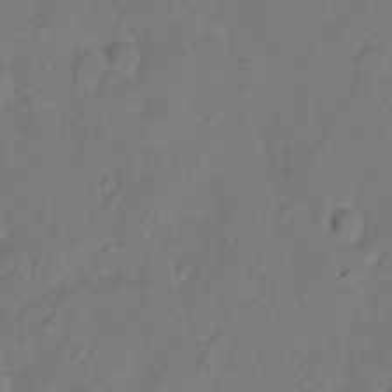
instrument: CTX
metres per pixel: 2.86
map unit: Hto
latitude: 4.7246
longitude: -61.2726
